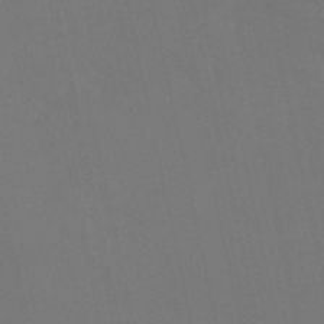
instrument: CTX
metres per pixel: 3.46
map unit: HNb
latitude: -54.4818
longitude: -35.5371
